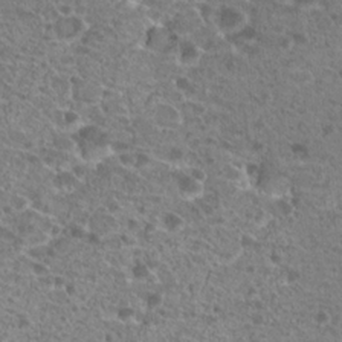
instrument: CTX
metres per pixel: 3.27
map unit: Hto
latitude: 20.1389
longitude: -41.2348
